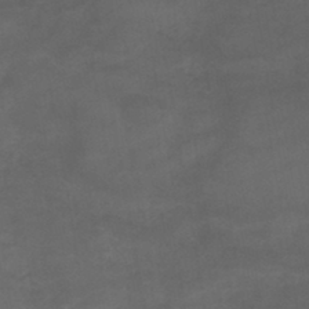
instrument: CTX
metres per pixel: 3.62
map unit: eHb
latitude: -43.0108
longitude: 85.0864
